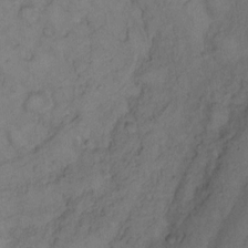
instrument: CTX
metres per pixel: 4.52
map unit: Hto
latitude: 9.3671
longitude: -58.8002
